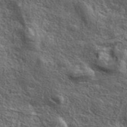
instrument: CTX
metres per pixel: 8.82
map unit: lHvf
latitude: 38.5357
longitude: -89.0270
